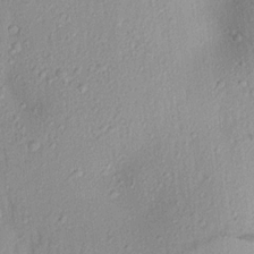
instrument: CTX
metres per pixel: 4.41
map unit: Aa
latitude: 17.5182
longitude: -146.8947
